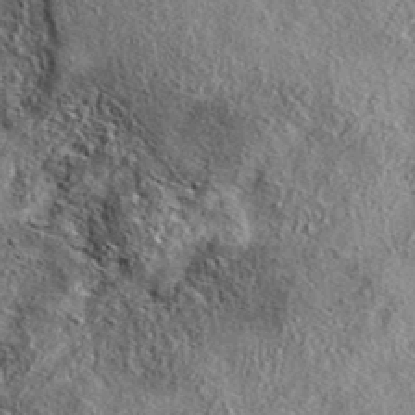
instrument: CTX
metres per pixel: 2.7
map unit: eAb
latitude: 37.9528
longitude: 109.7100
